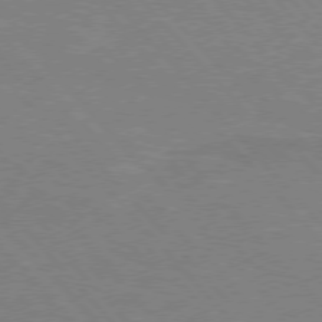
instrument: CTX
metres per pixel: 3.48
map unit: Hpe
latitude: 75.7450
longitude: -155.7261
